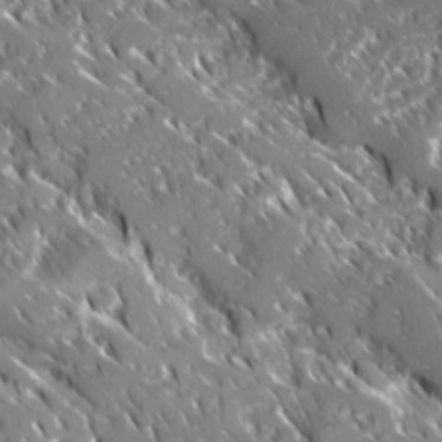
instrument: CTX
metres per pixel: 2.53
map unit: Ave
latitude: 16.8947
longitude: -130.4412
